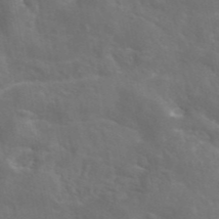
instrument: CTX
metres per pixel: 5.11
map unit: eAb
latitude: 45.5182
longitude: 125.2754
